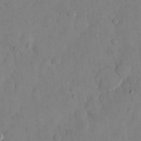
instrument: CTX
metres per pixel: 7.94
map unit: eHh
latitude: 13.3860
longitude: -68.2523
